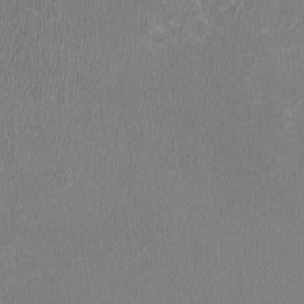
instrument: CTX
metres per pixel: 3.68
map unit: HNhu
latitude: -2.4440
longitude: -0.3467
